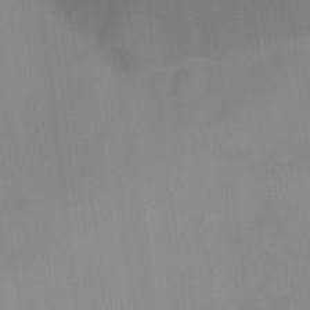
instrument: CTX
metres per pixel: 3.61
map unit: HNhu
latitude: 5.0836
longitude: 8.5385
